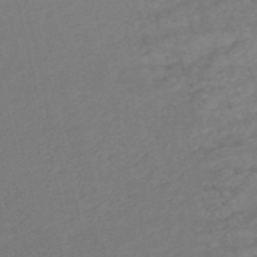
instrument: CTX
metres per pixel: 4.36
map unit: HNb
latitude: -54.0661
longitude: -49.9150
